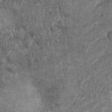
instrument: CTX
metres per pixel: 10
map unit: Ht
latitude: -0.7086
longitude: -13.7072
